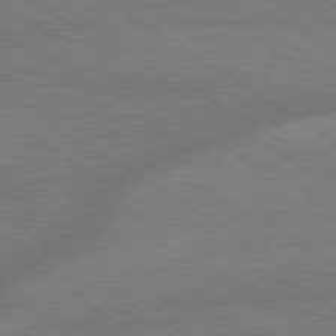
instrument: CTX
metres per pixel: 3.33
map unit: lApd
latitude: 79.5938
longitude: -165.3482
